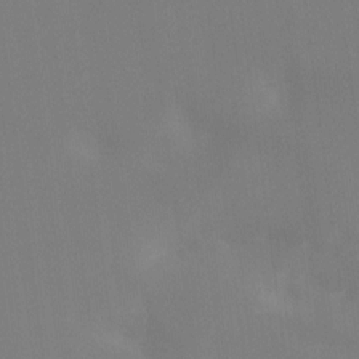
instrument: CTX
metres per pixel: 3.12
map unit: Ht
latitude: -12.4062
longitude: -49.0269
